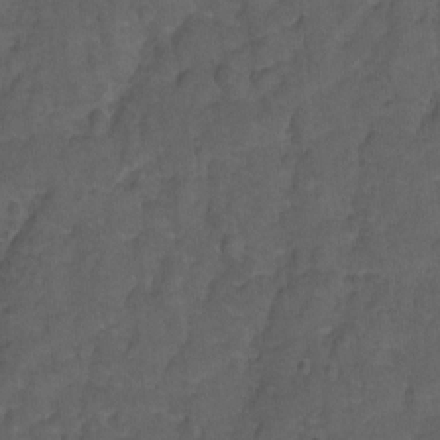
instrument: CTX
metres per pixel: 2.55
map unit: Hto
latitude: 4.8191
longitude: -31.6505
